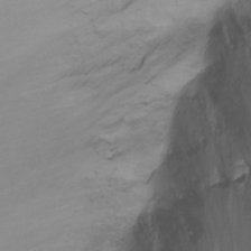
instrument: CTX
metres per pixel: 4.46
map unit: Ht
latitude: 0.8758
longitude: -36.3090
